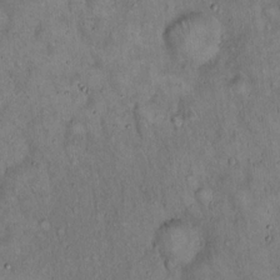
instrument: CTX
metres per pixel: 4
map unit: Hto
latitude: 15.1593
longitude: -59.1025
